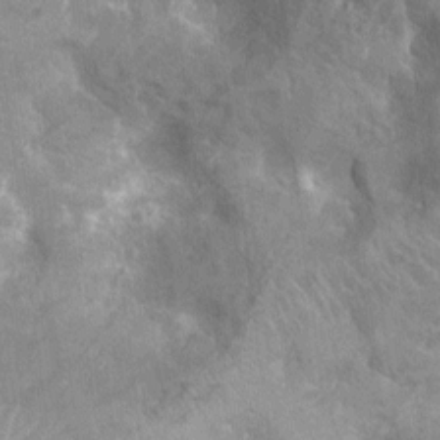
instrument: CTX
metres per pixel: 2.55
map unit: Nhu
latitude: -14.5196
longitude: -25.1970
